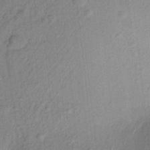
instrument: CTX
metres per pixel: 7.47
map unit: Aa
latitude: 21.5560
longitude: -147.6316
